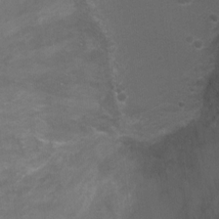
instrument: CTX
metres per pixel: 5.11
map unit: Ht
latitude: 2.2900
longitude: -28.8569
